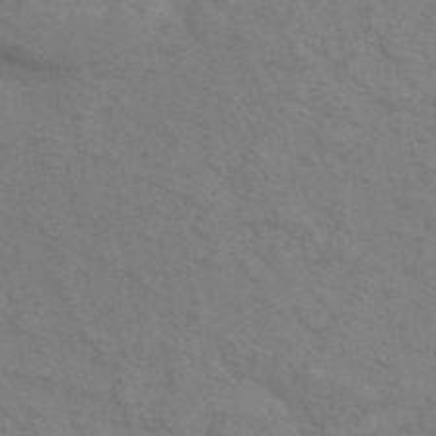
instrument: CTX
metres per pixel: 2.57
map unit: ANa
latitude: 45.2726
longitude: 25.8044
